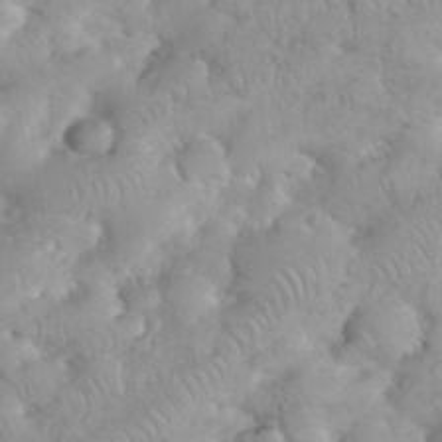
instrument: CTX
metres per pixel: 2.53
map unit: eHh
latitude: 35.0836
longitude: -63.3860
